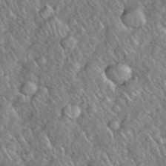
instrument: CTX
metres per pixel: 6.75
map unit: eHh
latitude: 38.7057
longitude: -59.2726
